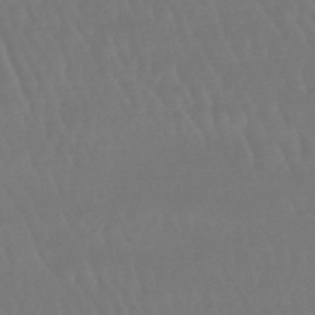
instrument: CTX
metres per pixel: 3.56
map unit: eHb
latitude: -46.8597
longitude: 79.2754
